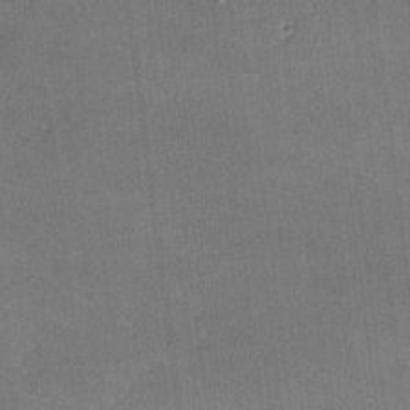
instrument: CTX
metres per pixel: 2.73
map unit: lHvf
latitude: -10.3306
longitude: -100.7624
